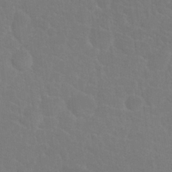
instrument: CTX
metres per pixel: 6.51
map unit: Nhu
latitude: 27.4615
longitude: -52.0633
